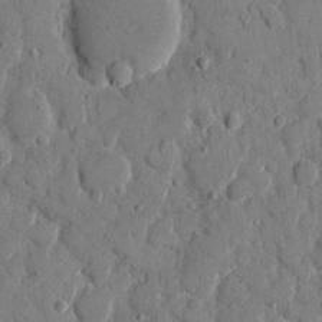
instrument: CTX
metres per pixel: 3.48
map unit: eHh
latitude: 9.3671
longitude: -67.2725
